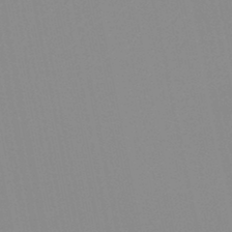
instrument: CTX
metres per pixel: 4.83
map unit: HNb
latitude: -45.1242
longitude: -43.2726
